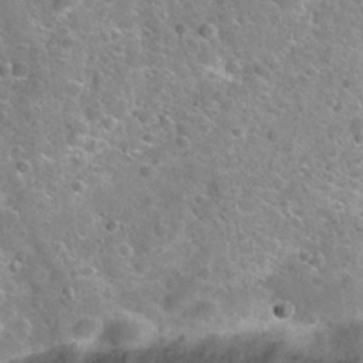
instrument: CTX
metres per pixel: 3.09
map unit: Nhu
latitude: 31.9717
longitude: -51.1025
